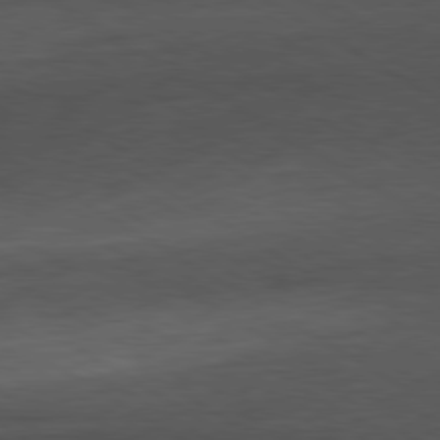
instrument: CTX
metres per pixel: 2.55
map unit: Ap
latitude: -81.3510
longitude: -79.9339
